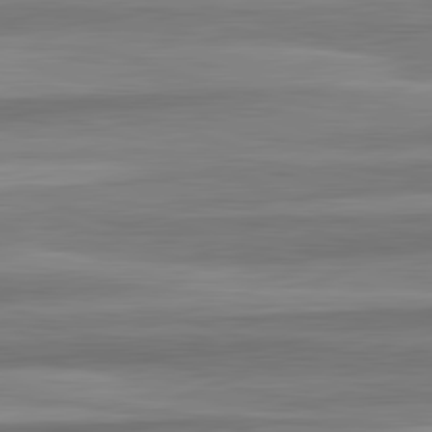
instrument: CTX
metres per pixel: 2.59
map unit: lApd
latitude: 82.4601
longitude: 178.8030
